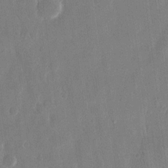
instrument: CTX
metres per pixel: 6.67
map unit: eHh
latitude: 13.6127
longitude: -71.7827
